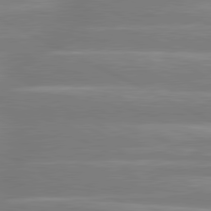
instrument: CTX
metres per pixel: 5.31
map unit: lApd
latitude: 81.0080
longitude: -134.9136
